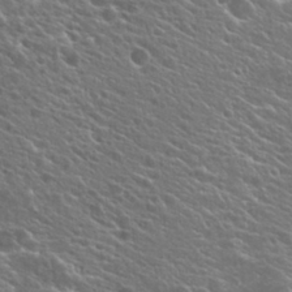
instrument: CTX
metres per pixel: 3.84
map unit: Hto
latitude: 26.1767
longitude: -44.8947
